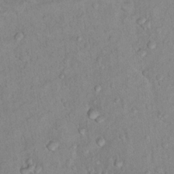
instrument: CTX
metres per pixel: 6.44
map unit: Nhu
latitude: 14.0255
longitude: -28.7813
